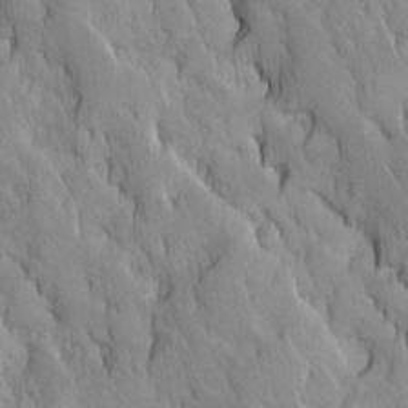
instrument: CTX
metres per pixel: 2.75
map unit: Ave
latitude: -11.0675
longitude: -118.4412
